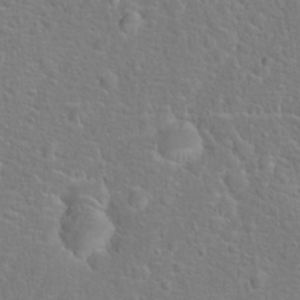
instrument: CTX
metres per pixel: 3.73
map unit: Hto
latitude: 17.3104
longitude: -42.0444
